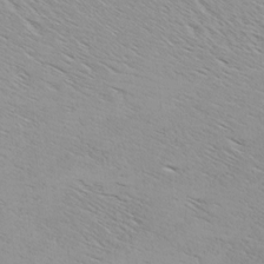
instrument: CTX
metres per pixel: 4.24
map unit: lAa
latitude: -10.9353
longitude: -125.6505
